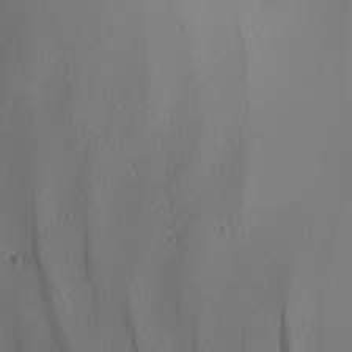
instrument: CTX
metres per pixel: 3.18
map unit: Nhu
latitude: -8.0094
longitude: -95.1214
